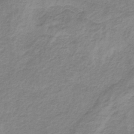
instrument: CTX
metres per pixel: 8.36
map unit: HNb
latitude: -33.1620
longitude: 60.0283
